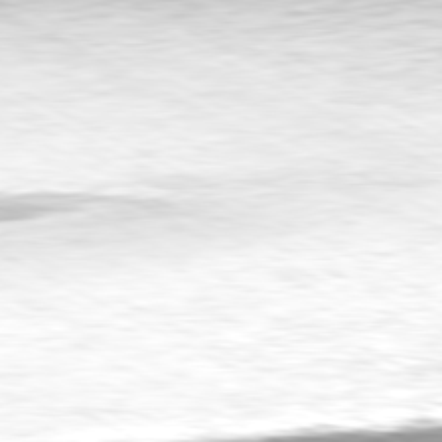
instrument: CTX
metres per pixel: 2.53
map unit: Hpe
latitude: -81.0676
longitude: 18.8975
